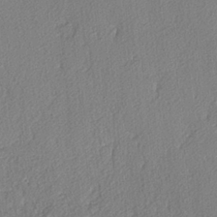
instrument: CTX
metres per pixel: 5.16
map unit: lAvf
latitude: -4.5007
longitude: -108.2144
